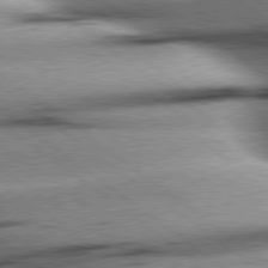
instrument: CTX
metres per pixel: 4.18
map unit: Hpe
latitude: 78.9514
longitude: -154.6490
